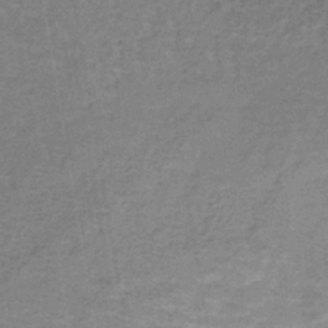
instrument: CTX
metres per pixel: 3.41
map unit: lHb
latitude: -38.9731
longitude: 60.1417
